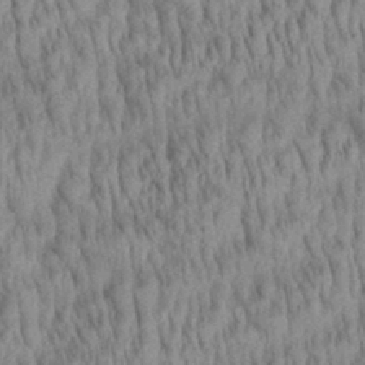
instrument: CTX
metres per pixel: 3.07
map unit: Aa
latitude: 29.1781
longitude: -138.2333
